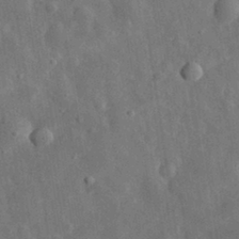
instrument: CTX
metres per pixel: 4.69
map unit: eHh
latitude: 31.0648
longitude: -77.7638
